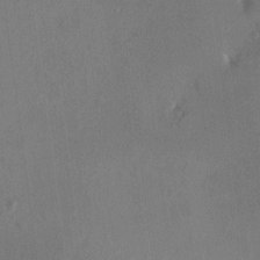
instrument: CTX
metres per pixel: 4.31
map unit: HNhu
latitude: 6.1578
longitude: 6.9541
